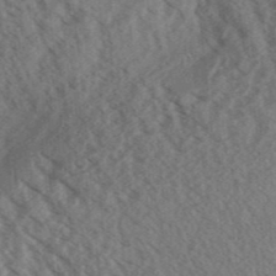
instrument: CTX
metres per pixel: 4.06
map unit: Aa
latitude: 31.1781
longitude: -138.6113
